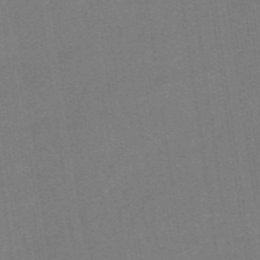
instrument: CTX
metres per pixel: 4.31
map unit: eHb
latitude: -48.3873
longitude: 87.2943
